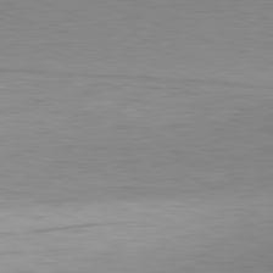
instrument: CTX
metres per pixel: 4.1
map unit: Hpe
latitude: -82.0850
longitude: 9.3887
